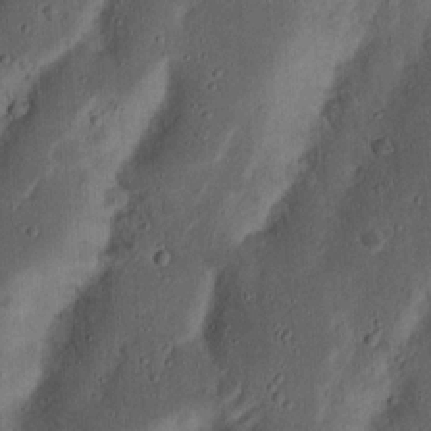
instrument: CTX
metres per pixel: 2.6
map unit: Nhu
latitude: 15.2348
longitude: -74.4790
